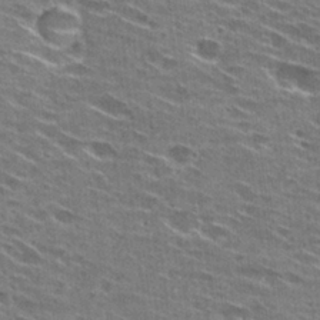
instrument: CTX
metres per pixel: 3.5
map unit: Hto
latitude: 28.8002
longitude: -46.3090
